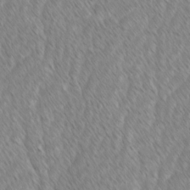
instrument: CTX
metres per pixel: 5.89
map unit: lAvf
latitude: -1.3888
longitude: -114.0822
